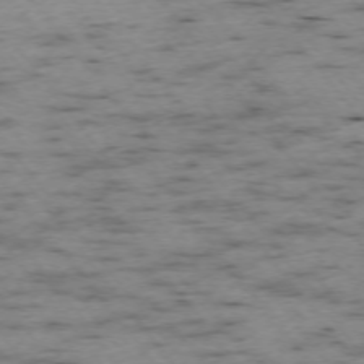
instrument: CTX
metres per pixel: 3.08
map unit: Ap
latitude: -73.8233
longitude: -73.5183
